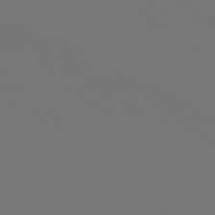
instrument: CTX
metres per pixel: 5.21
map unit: Hpe
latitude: 78.6113
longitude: -174.8002
